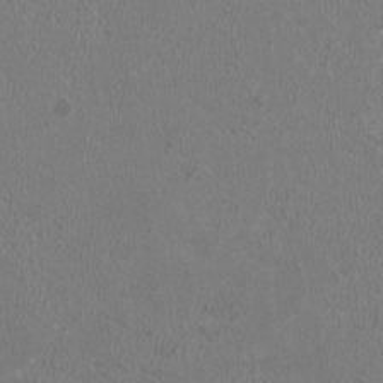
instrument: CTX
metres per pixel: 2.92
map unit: HNhu
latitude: 0.9891
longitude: -0.9891
